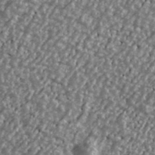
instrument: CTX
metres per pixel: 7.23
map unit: Ave
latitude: 40.4978
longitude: -111.7450
